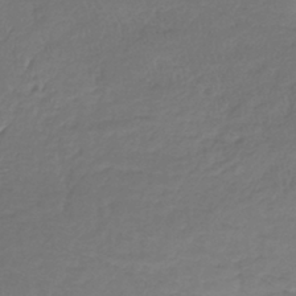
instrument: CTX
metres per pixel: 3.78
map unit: lHb
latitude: -39.3132
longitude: 68.0661
